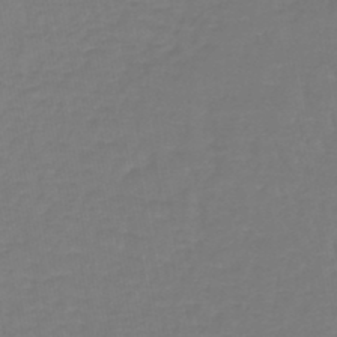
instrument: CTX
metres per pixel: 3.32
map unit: lHb
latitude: -42.8219
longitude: 63.4832
